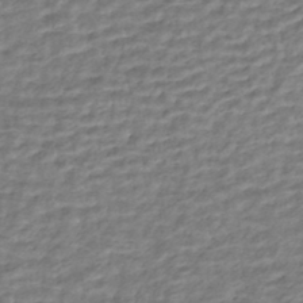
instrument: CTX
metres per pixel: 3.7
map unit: HNhu
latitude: -44.6707
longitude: 102.2740
